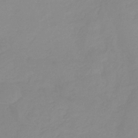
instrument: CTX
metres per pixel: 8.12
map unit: lHb
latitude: -31.4643
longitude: 66.6518
